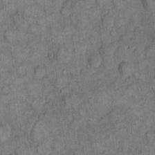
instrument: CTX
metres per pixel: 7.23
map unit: eHh
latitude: 9.0648
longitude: -63.6694
